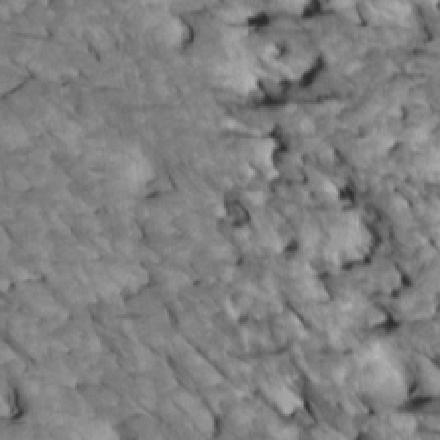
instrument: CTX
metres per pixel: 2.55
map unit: Htu
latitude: 1.6316
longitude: 144.5952
